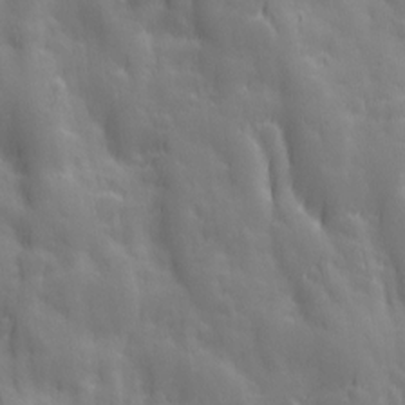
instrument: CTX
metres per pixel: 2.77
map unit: Ave
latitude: 12.9325
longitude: -104.3845
